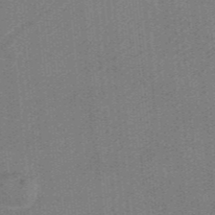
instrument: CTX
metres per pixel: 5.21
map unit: HNb
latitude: -39.0487
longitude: 54.3495
